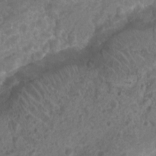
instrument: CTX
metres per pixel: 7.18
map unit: Nhu
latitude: 7.6694
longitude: -21.5182
